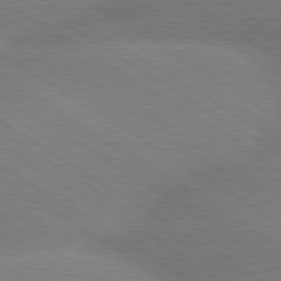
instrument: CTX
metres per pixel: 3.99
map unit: lApd
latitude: 79.8395
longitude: -152.4412
